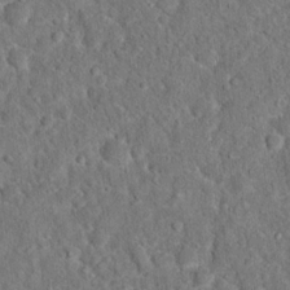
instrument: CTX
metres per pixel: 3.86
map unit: Hto
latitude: 15.9528
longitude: -39.0269
